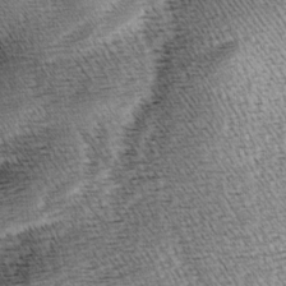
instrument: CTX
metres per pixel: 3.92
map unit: lAa
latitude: -8.3873
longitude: -124.9324
